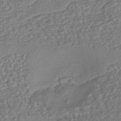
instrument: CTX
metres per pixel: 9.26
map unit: eHh
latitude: -43.4643
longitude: 120.8408
